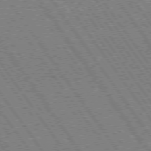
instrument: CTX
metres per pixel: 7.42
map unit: Hpe
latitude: 73.8017
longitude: -142.1200
